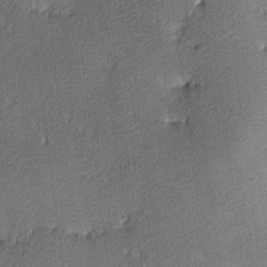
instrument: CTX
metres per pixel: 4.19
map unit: lHvf
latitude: -12.0472
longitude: -104.0822
